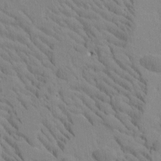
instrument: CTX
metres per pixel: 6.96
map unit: Htu
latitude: -2.4440
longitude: 172.4062
